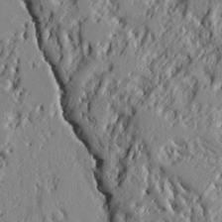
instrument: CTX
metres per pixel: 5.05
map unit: Ht
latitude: 7.5749
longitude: -77.8016
